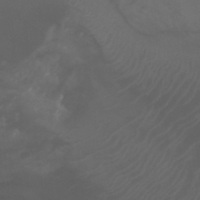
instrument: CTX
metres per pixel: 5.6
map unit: Htu
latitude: -5.2187
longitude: -75.2726
